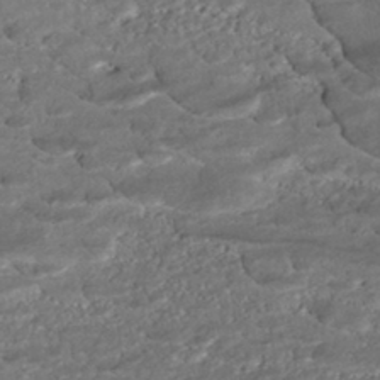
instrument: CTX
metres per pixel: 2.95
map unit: ANa
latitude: -43.1620
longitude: 107.7289
